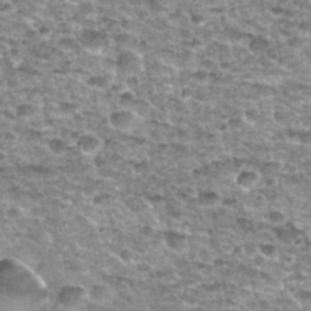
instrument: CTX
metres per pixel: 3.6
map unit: Nhu
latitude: 32.4223
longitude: -52.6868
